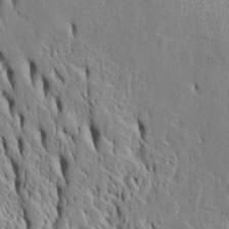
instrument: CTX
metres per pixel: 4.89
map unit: Htu
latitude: -4.6518
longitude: 152.3684
